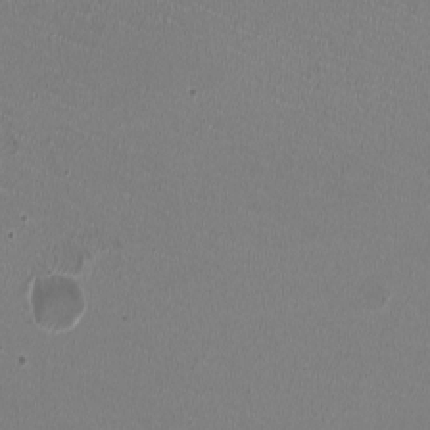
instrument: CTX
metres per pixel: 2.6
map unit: HNhu
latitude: -2.5951
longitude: -2.4979
